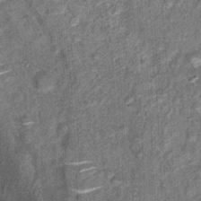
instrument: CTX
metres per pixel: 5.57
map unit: Hto
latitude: 15.6316
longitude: -34.8569
